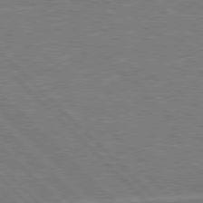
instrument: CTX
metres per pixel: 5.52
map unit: Hpe
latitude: 77.7071
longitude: -151.3103
